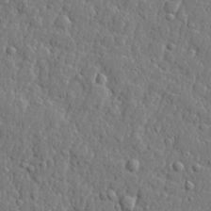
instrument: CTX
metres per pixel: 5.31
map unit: lHvf
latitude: 22.6301
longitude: 143.2942
